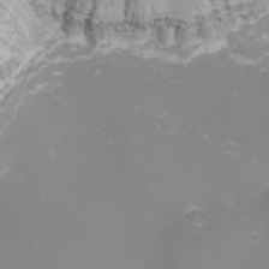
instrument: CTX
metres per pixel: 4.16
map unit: Nhu
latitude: -8.8975
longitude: -80.4034
